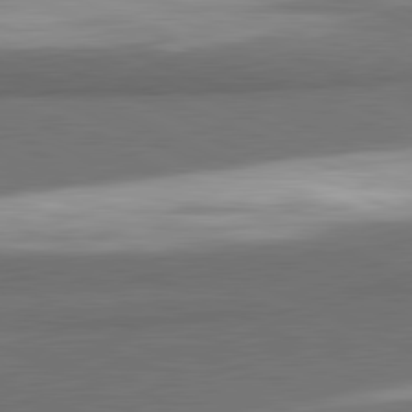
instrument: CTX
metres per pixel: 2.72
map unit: lApd
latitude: 81.8205
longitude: 175.4265
